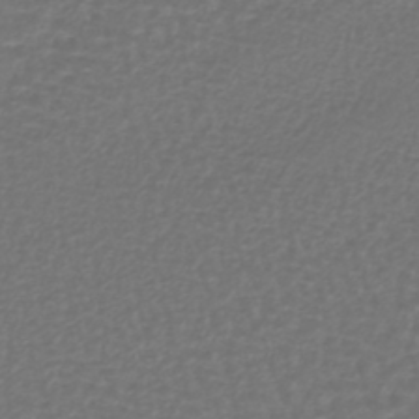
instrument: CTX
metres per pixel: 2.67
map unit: lHb
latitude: -41.8800
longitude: 72.4818
